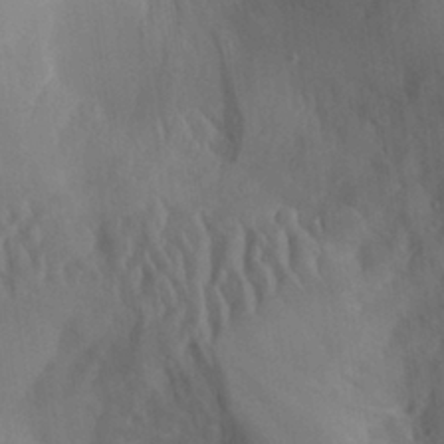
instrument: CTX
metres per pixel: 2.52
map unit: Aa
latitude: 27.1781
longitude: -132.8380
